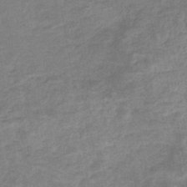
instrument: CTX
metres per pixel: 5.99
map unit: eHb
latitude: -35.6911
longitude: 77.7100
